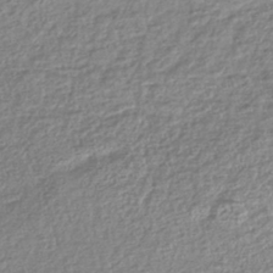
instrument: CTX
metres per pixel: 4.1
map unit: lHb
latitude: -42.2361
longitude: 68.8219
